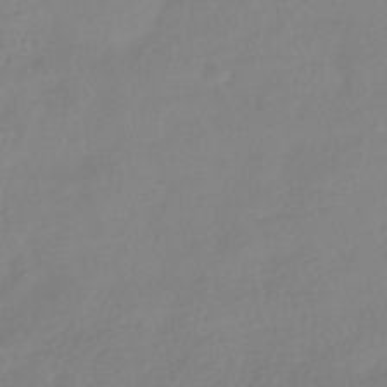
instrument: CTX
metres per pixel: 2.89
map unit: HNhu
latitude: -40.8219
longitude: 96.5196
